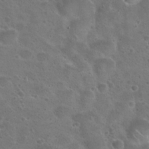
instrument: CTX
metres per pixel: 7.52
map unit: Hto
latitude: 23.1592
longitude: -48.7813
